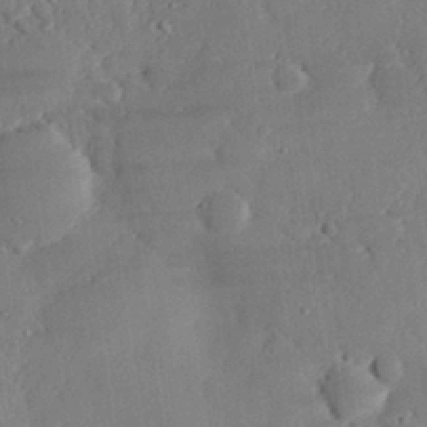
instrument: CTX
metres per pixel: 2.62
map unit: eHh
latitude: 29.6127
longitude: -82.1577
